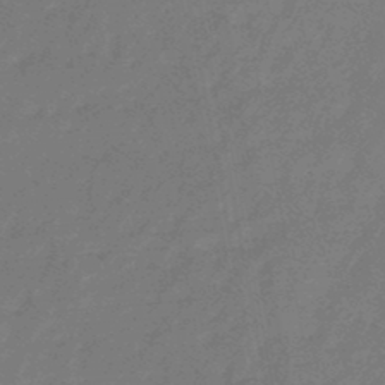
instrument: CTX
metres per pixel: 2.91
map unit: eHb
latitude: -46.4629
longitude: 82.4062
